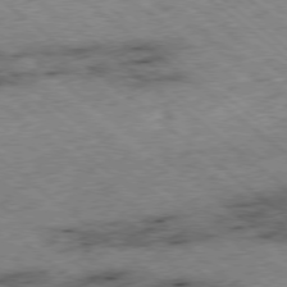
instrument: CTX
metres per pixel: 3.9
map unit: Ap
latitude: -78.5384
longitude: -48.5357
